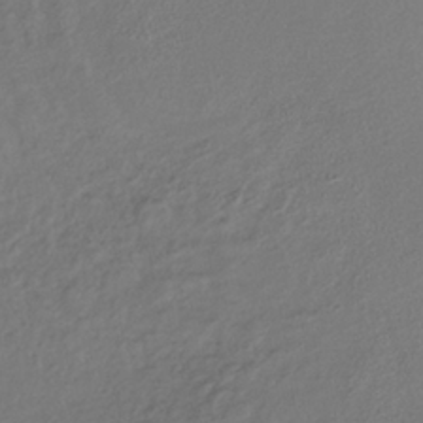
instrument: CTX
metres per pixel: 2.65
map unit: lHb
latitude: -35.9178
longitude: 66.6329
